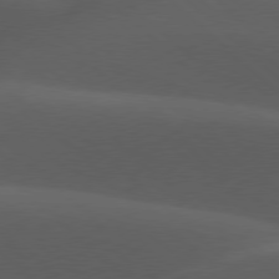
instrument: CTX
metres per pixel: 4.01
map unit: lApd
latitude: 77.7260
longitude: -54.1389
